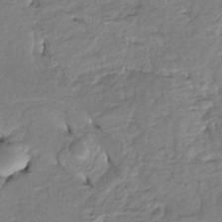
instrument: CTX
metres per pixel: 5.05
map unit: Htu
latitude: -5.2754
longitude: 154.1039
